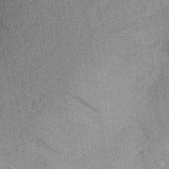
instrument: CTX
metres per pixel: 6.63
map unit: Aa
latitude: 25.1403
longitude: -145.2726
